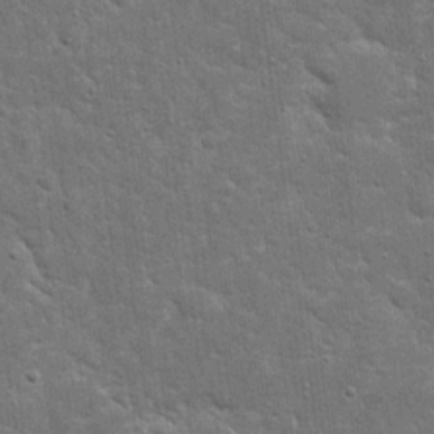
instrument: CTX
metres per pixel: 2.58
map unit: eHh
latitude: 20.2145
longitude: -63.4049
